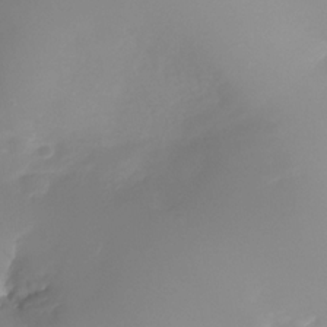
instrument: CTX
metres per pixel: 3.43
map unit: Nhe
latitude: -34.4440
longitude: -144.9514
